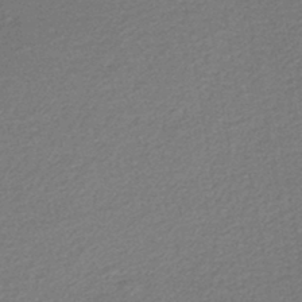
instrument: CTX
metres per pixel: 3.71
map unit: lHb
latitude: -45.7856
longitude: 57.3698
